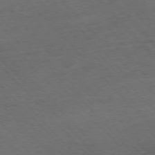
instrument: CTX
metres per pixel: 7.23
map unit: Hpe
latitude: -77.3510
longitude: 14.1228
